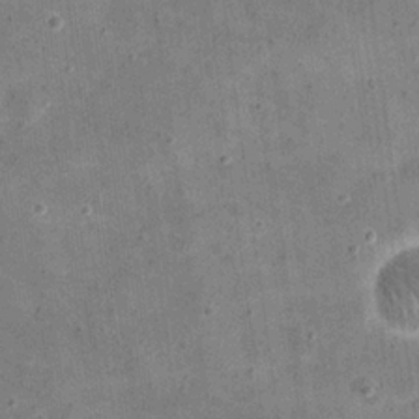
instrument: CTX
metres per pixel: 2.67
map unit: eHh
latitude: 21.5182
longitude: -66.4034
